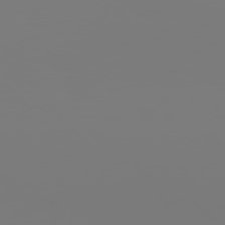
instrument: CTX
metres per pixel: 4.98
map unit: Hpe
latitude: 76.2711
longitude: -136.8947
